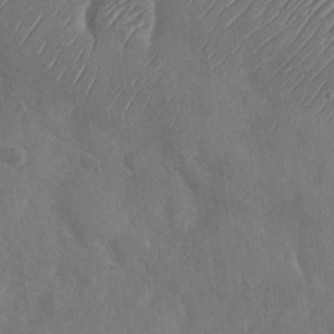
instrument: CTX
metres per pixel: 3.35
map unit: Nhu
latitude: -28.5763
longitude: -58.0255
